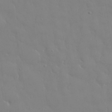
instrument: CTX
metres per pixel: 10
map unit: eHh
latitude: 33.1025
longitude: -60.3278
